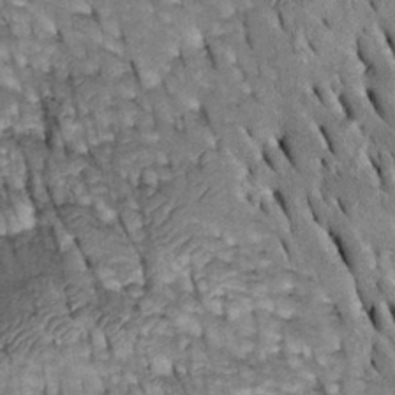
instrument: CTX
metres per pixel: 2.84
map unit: Htu
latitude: -2.7085
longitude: 150.4251
